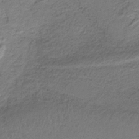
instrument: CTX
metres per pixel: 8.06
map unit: HNb
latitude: -35.3132
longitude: 58.5762
